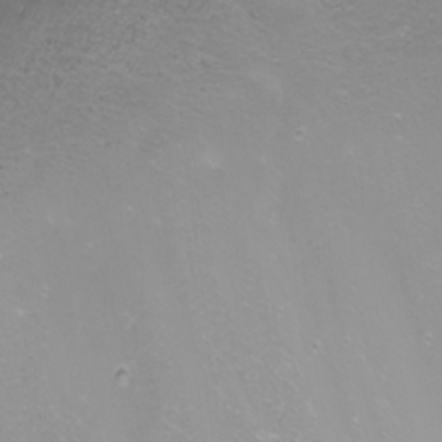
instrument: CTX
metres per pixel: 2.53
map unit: Nhu
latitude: -8.8030
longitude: -80.6868
